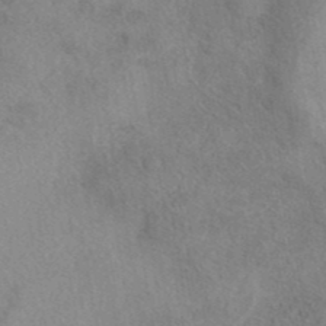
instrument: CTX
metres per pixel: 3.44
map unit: eAb
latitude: 40.3278
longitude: 108.4251
